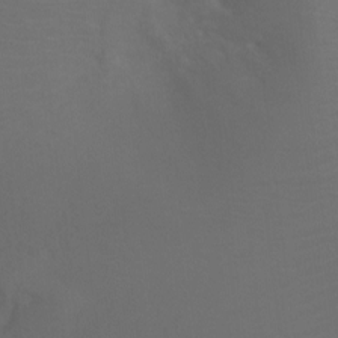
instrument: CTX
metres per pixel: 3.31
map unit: Ht
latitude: -3.9178
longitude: -25.4426
